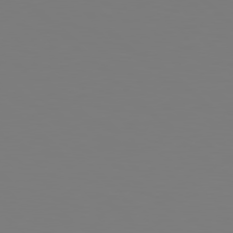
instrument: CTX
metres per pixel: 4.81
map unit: Hpe
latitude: 78.9136
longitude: -167.1214
